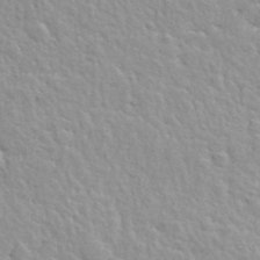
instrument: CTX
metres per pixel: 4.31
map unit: Hto
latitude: 35.7449
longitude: -50.4223
